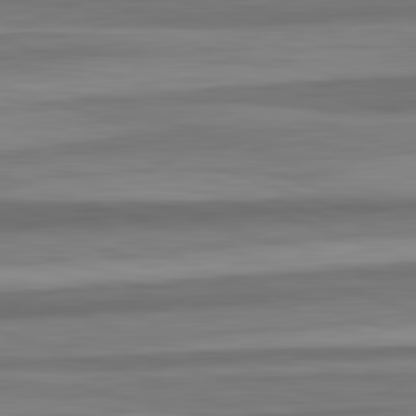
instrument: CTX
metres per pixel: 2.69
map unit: lApd
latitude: 82.6679
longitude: 179.5210
